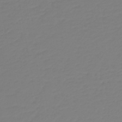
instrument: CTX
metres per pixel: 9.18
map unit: HNb
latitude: -46.4440
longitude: 54.9542
